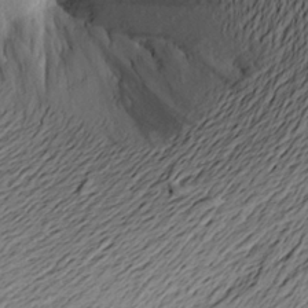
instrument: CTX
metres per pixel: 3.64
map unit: Aa
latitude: 21.3671
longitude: -148.8569
